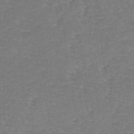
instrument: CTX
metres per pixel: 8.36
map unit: lHb
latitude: -34.2928
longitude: 71.1998
